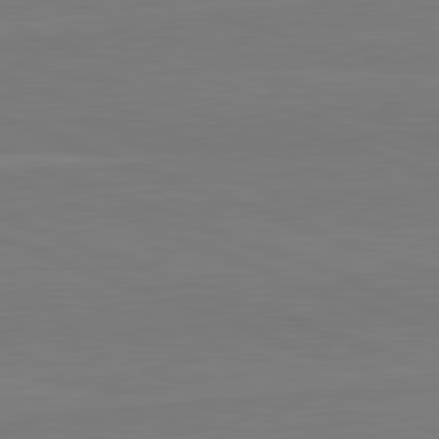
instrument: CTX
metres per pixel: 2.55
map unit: lApd
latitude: 82.0822
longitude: 164.2740
